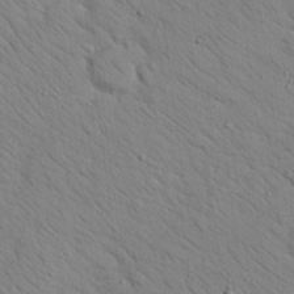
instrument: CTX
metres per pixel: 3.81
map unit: Nhu
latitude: 24.2900
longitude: -74.2145
